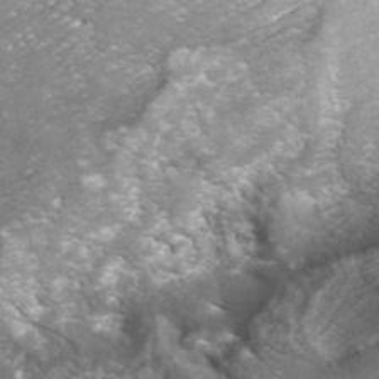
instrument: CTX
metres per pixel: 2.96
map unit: ANa
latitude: 41.8772
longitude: 23.8612
